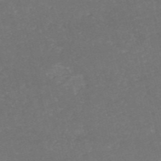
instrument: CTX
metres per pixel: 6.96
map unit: HNb
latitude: -54.3117
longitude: -36.2145
